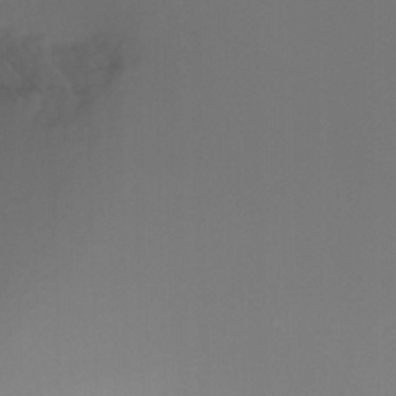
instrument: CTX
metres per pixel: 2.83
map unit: Nhu
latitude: -8.0094
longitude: -75.1025
